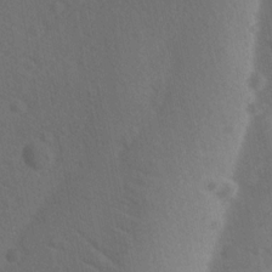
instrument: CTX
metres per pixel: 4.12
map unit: Ave
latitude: -8.8219
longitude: -121.1781
